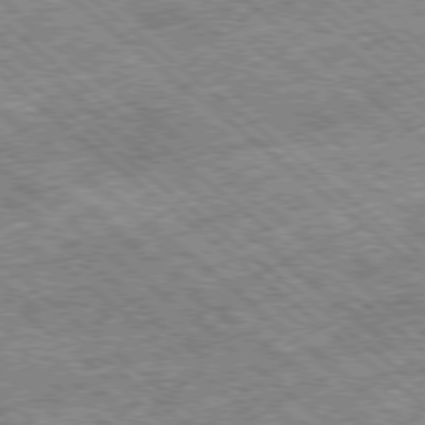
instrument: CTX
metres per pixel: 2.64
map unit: Ap
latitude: -78.9163
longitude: -51.9528
